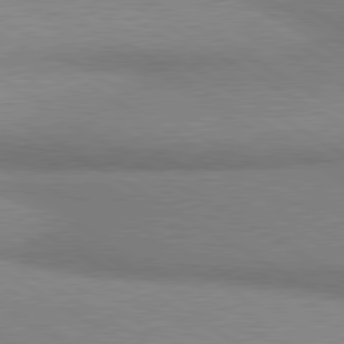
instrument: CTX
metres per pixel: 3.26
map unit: lApd
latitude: 80.2522
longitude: 166.5385
